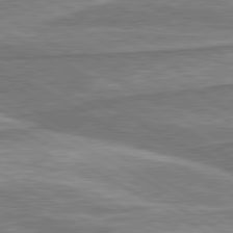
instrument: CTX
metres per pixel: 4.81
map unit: lApd
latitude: 80.3845
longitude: -178.3657
